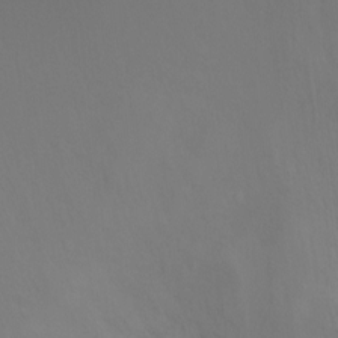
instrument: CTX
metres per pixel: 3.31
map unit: Ht
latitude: -6.5196
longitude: -26.5546
